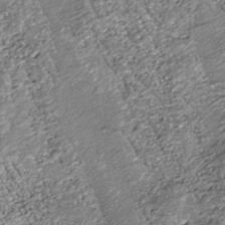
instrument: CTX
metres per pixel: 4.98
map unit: Nhu
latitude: -38.5763
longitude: -81.0647
